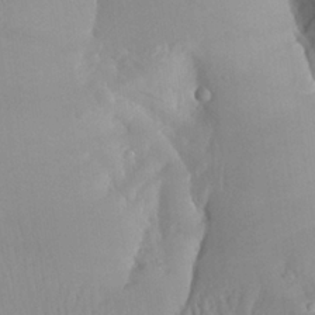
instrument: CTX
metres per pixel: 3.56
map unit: Aa
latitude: 26.1011
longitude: -133.5182
